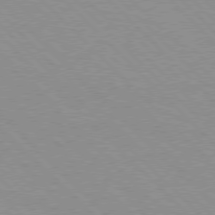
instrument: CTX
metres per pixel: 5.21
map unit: Hpe
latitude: 77.0080
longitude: -153.0837
